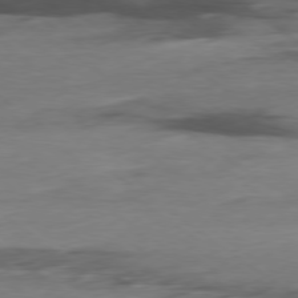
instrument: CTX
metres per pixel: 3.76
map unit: Hpe
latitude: -78.8219
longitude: -17.5182
